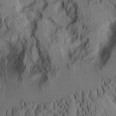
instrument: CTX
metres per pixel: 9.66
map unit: Aa
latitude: 8.7435
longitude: -127.3293
